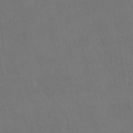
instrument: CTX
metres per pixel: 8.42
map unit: HNhu
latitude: -39.8989
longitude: 97.3510
